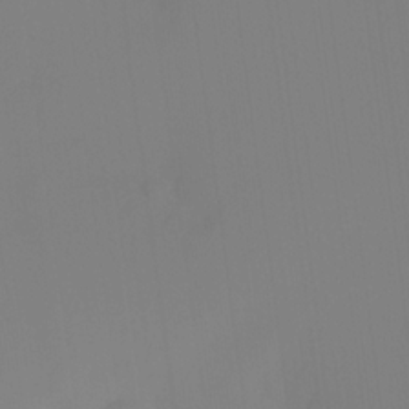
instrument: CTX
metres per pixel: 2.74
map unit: Ht
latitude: -13.9556
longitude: -51.6316
